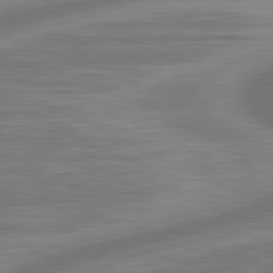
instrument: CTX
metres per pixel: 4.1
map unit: lApd
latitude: 81.3293
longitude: -174.7057
